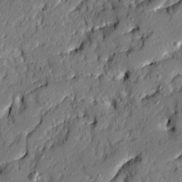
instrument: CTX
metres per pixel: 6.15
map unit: Ave
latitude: 19.7260
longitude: -128.9325
